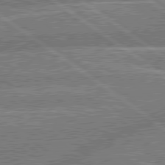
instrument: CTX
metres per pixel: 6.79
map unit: lApd
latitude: 79.7639
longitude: -156.4412
